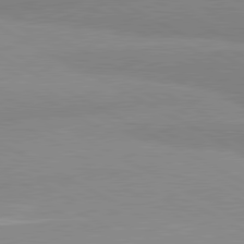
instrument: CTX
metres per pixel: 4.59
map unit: lApd
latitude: 80.9892
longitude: -179.4805
